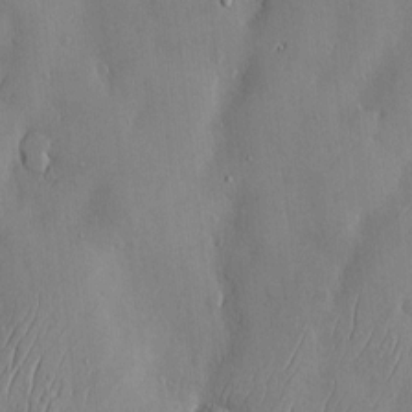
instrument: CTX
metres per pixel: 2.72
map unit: Hve
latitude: -10.7652
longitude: 173.7666
